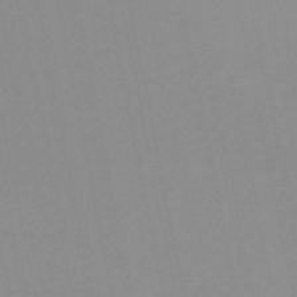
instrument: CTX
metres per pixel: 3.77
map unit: lHb
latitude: -44.7652
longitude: 77.0864
